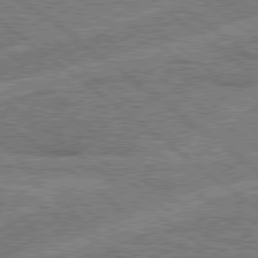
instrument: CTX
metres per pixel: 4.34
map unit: Hpe
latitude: 78.4790
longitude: -159.0648
